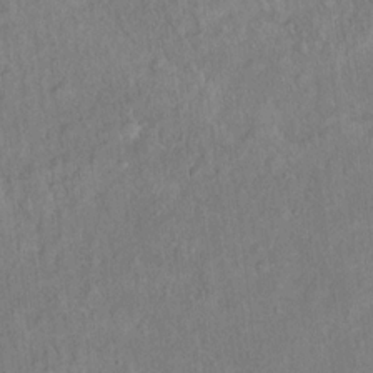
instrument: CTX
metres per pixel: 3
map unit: Ht
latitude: 14.6491
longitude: -40.1766
